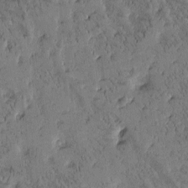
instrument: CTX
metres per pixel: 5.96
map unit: Htu
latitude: -2.7463
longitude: 175.8611
